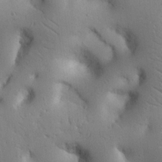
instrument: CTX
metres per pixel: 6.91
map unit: Nhu
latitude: 14.8758
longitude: -78.3279
